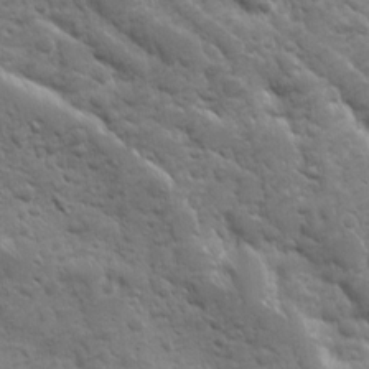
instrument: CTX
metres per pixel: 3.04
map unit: Ave
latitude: 10.4979
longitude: -103.6316
